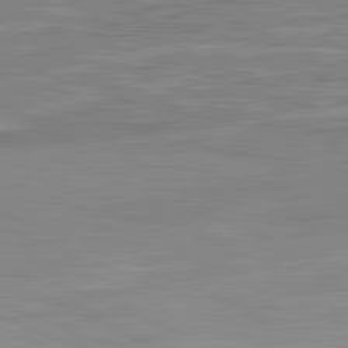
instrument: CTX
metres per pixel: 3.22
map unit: lApd
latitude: 82.4223
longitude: 138.5952
